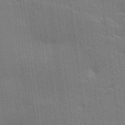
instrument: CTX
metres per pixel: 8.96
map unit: lHvf
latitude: 26.9325
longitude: 141.1242
